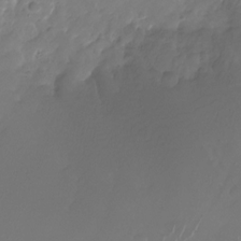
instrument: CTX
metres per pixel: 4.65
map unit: Nhu
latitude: -26.6140
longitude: -72.4034
